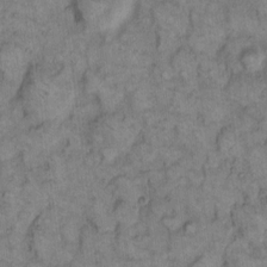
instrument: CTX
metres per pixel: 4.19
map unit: eHh
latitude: 8.9892
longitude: -63.5371
